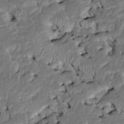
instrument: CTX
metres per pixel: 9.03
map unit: Htu
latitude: -7.5588
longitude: 145.7856
